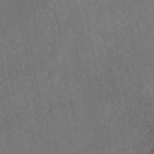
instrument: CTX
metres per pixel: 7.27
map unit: eAb
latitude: 46.5546
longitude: 113.4832
